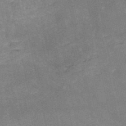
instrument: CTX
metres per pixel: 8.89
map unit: HNb
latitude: -52.4062
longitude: -39.1592
